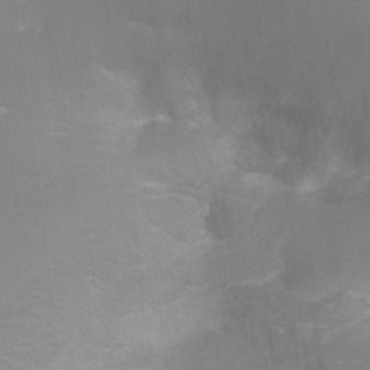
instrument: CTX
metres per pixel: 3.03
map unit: Ht
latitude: -3.8422
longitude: -28.4979
